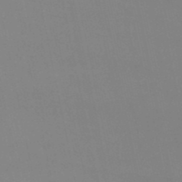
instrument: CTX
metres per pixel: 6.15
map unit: lHb
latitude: -49.4833
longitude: 70.7841
